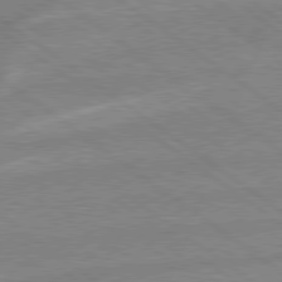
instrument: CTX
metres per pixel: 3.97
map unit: lApd
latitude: 78.9892
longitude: -164.4034
